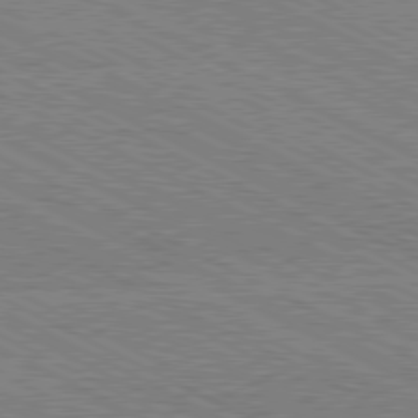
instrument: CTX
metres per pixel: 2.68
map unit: Hpe
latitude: -81.4077
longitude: 20.8597
